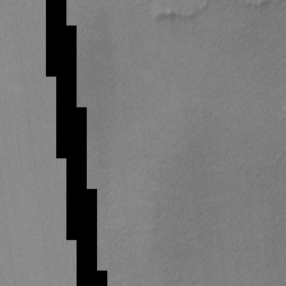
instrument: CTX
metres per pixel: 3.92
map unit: lHvf
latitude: -12.3684
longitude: -103.1214
